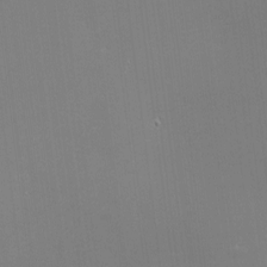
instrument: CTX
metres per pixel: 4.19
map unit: eHh
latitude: -2.3873
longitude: -80.6301
